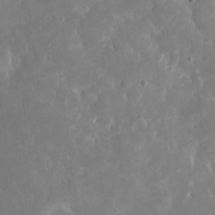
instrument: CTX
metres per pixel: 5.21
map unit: eHh
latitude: 5.3671
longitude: -70.1956
